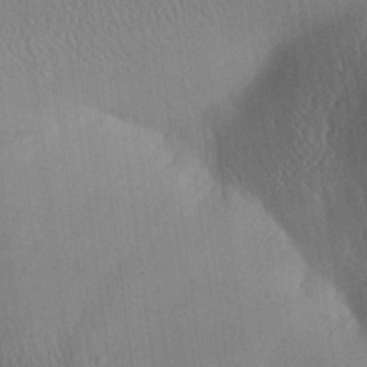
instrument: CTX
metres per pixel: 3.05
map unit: Aa
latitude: 25.4426
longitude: -134.7624
